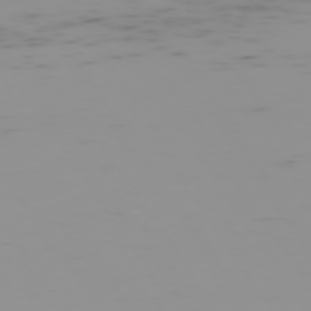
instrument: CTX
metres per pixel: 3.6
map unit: Hpe
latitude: -74.4818
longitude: 7.4454
